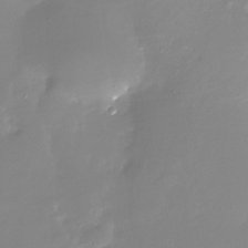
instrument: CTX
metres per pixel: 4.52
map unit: Nhu
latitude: -30.1228
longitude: -77.5749
